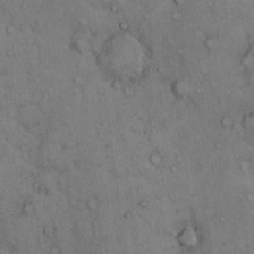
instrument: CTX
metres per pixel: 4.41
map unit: Hto
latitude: 11.8206
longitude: -58.5735
